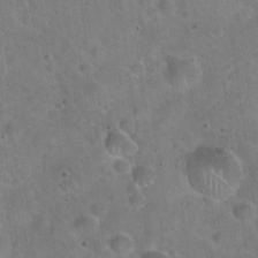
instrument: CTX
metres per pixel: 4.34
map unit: Hto
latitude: 22.1011
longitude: -53.5182
